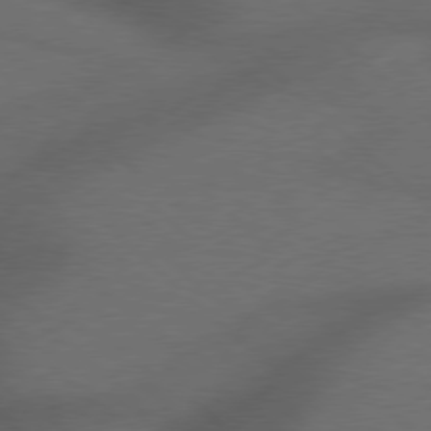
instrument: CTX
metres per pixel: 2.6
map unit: Hpe
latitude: 77.4804
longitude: -150.5545
